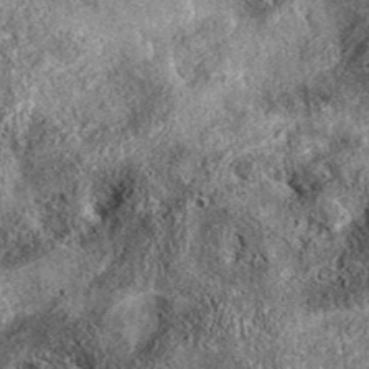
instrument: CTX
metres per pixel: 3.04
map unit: eAb
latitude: 38.1767
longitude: 108.1606
